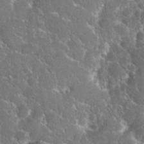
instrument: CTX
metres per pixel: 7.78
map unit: eHh
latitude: 37.1214
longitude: -60.9702
